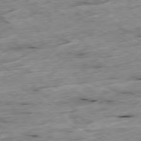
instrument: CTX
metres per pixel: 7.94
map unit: Ap
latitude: -79.6533
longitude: -88.6113
